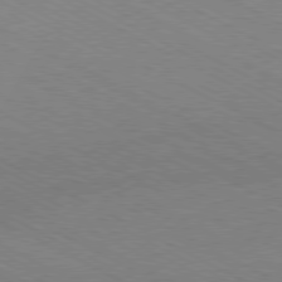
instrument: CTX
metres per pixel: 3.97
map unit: Hpe
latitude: -80.7086
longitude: 14.5574
